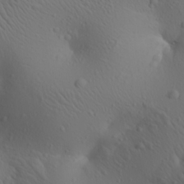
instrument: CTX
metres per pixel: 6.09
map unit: Aa
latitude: 22.9892
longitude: -138.0255
